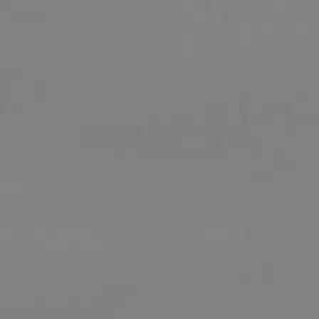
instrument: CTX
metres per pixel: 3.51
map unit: lHb
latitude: -44.7652
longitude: 63.6910
